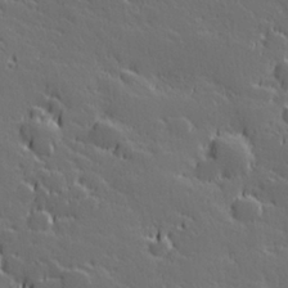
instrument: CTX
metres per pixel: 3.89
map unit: Hve
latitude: 27.1403
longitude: 144.0283
